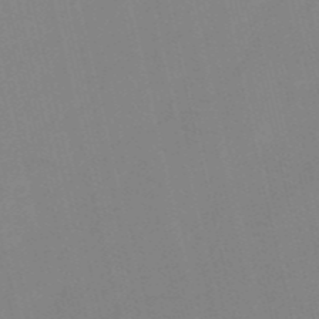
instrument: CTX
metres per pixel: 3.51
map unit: HNb
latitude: -52.3306
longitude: -44.9891
